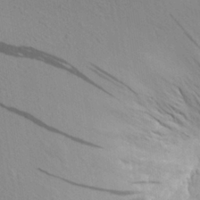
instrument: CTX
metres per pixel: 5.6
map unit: Aa
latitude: 27.4049
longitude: -143.3860
